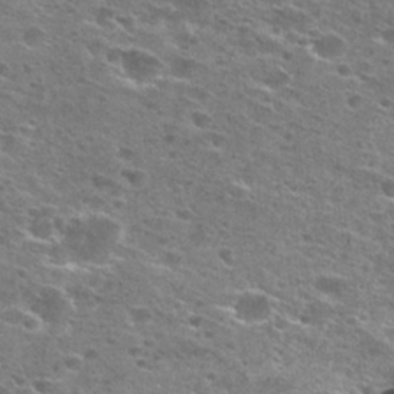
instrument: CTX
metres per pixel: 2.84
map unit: Hto
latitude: 27.4049
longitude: -47.4427
